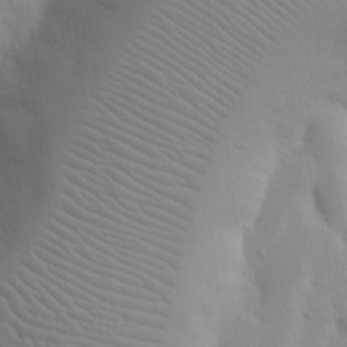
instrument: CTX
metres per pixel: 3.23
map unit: Nhu
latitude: 20.8569
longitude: -73.8773
